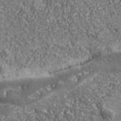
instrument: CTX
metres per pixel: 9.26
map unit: eHh
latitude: 43.7450
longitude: -89.4616
